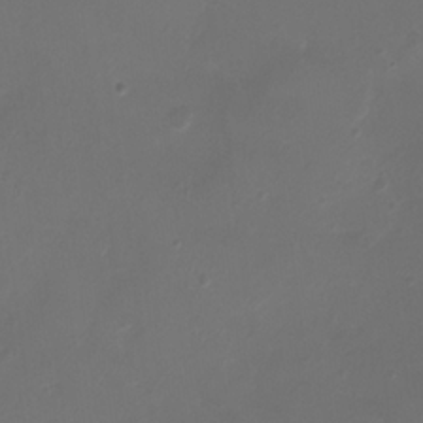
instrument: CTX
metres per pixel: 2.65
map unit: Ht
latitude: -2.7085
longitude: -19.4993
